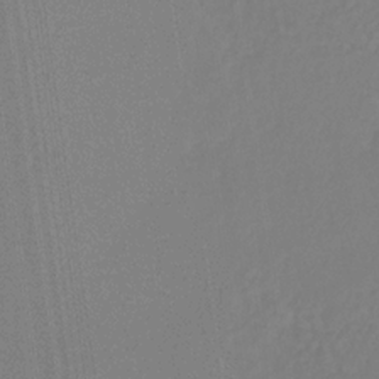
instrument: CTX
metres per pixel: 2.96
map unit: eHb
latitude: -30.2550
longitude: 63.2376
